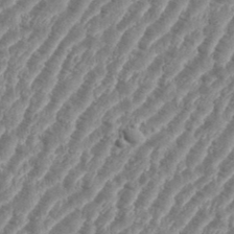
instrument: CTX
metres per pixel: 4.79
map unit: eHh
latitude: 35.7449
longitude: -135.8583
